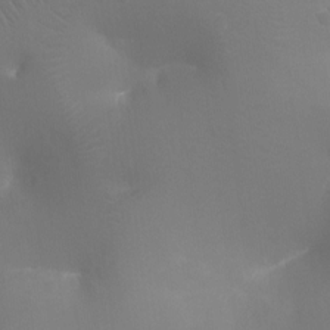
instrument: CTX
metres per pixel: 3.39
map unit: Ht
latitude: -16.7841
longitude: -42.1767
